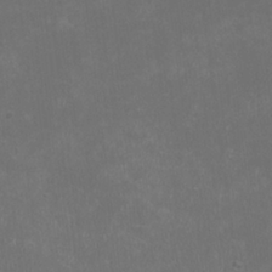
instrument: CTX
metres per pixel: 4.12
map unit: HNhu
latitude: 0.4601
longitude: -1.2726
